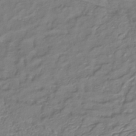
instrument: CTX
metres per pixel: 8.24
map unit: lHb
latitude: -41.5588
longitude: 75.1243
